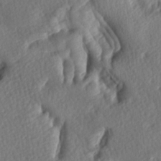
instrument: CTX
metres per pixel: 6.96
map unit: lAa
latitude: -8.5196
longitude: -126.8569
